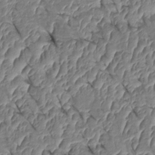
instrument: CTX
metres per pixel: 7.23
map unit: Htu
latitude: 1.7071
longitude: 147.7666
